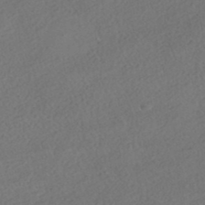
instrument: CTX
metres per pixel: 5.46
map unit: HNhu
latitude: -41.2376
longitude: 103.0109
